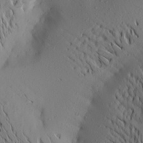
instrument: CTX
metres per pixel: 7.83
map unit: Aa
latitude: 22.7624
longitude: -146.8380
